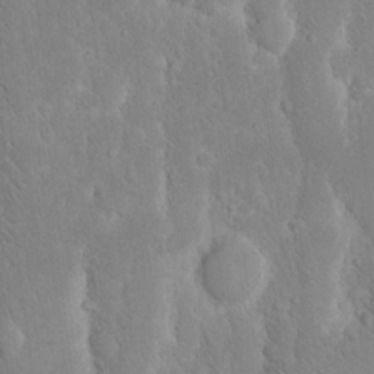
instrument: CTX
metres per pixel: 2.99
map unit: eHh
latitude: 16.0822
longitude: -71.9528
